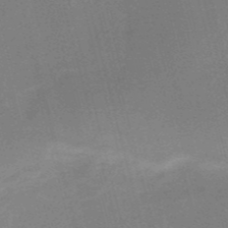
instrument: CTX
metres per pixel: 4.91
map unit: HNb
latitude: -52.1794
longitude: -46.8758
